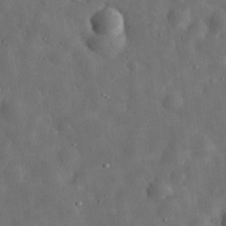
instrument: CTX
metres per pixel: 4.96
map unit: eHh
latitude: 32.4223
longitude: -74.8380
